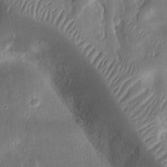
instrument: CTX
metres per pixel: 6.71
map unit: Ht
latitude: 11.0270
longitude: -74.7624
